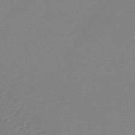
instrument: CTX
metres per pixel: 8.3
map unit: lHb
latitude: -45.5966
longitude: 65.8234
